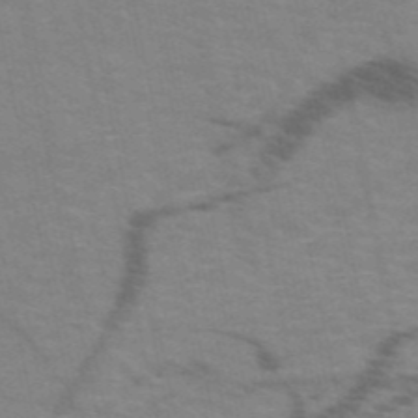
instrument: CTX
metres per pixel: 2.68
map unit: HNb
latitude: -52.2361
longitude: -44.0255
